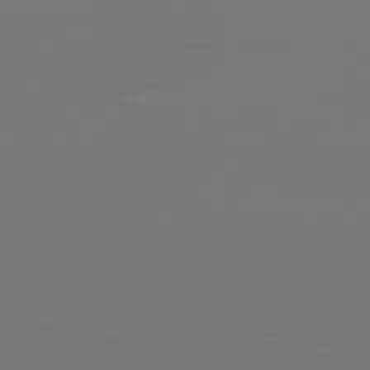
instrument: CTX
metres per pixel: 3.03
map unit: Hpe
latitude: 76.5923
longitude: -137.8584
